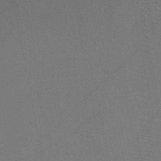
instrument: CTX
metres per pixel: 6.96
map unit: HNb
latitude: -46.7841
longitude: -40.1766
